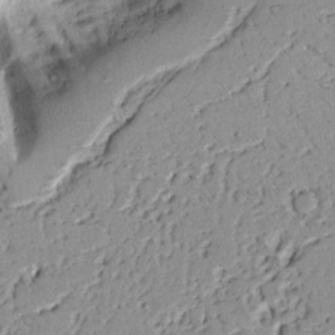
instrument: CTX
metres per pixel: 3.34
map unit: Ave
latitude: 13.0081
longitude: -138.4034
